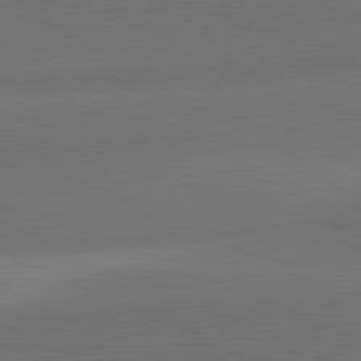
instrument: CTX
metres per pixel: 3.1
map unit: lApd
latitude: 81.7639
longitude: 139.0487
